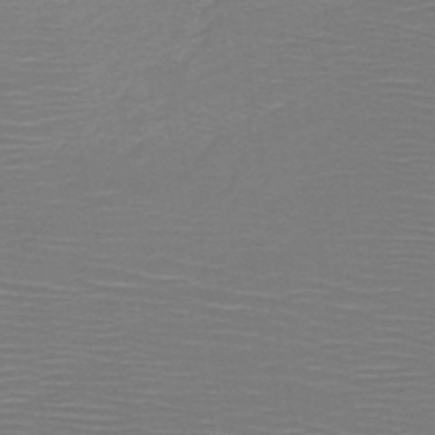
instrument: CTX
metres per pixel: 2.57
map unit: HNb
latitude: -48.1984
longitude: -44.5923
